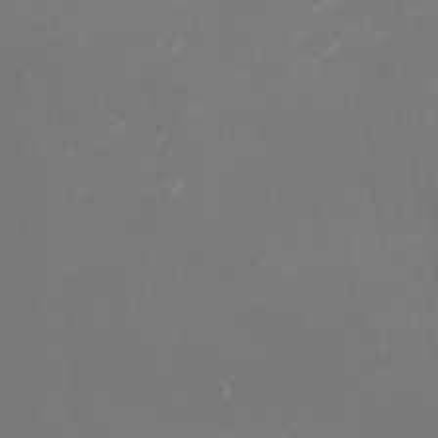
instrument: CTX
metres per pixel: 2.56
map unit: Nhu
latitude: -28.8030
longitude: -64.7246
